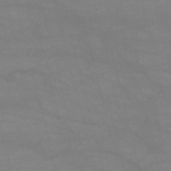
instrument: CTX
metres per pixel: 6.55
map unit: HNb
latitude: -54.5196
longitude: -40.7435
